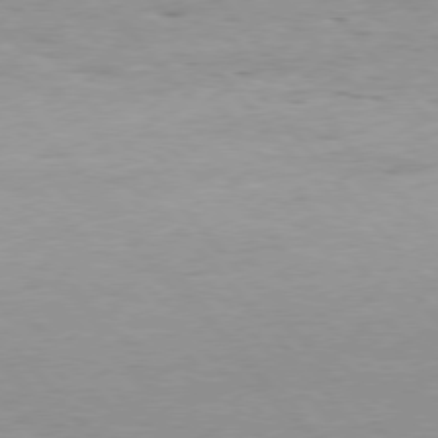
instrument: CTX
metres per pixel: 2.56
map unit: Hpe
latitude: 75.8961
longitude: -146.6491
